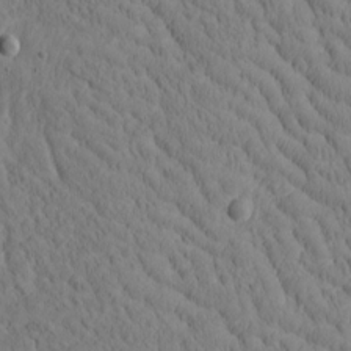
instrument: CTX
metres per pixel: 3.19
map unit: Htu
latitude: -4.6140
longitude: 173.3509
